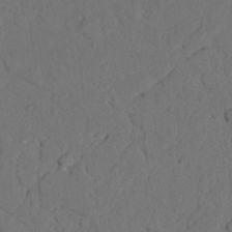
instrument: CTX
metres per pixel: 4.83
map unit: Nhu
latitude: 22.1011
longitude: -74.4223
